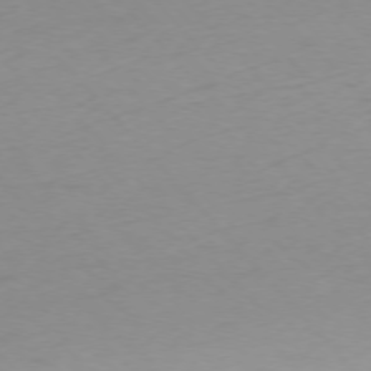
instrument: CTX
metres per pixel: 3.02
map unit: Ap
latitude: -76.4251
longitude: -71.7449
